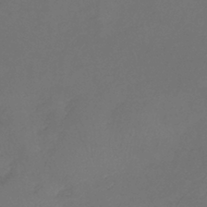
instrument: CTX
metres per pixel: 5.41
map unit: eHb
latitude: -39.5021
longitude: 76.8219
